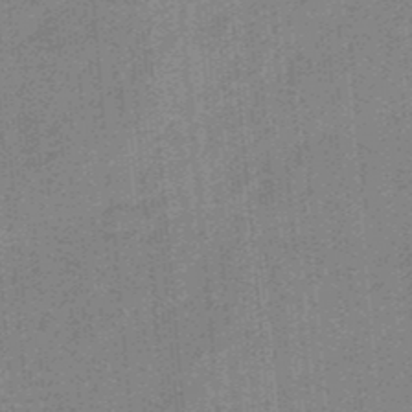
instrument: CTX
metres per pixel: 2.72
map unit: HNb
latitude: -35.2187
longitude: 57.2376
